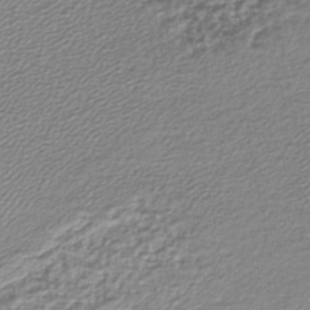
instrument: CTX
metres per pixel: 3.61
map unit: lHb
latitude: -43.7855
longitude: 62.0472
